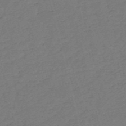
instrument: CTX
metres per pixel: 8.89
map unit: HNb
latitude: -54.7085
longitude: -39.5560
